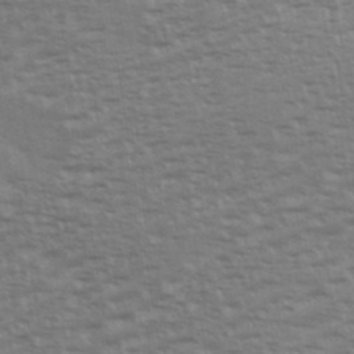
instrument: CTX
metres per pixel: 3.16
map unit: eHh
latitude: 36.1578
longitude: -133.4049
